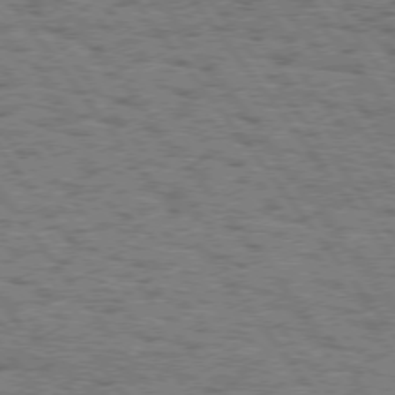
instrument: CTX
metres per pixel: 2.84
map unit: Hpe
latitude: 74.3845
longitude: -135.1781
